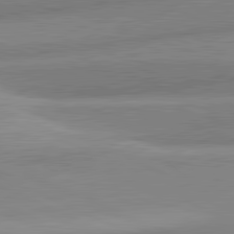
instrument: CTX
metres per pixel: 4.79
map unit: lApd
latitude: 82.0255
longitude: 179.2943
